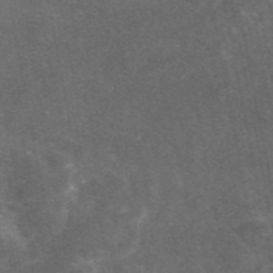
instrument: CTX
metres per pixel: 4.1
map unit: eAb
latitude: 46.7058
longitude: 119.4077
